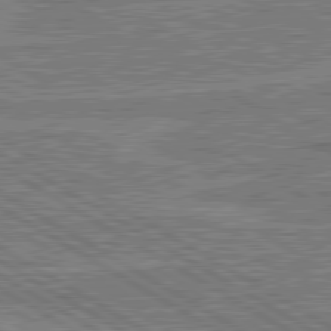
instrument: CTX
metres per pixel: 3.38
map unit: lApd
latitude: 80.5357
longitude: 119.8800
